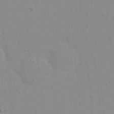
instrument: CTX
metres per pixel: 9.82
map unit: eHh
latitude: 21.2348
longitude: -64.4223
